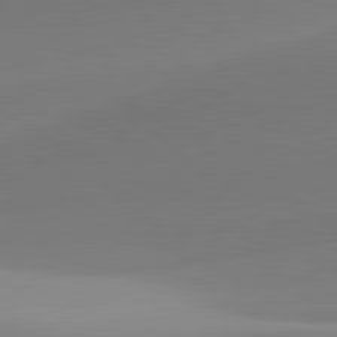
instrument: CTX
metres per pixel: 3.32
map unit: lApd
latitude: 81.5749
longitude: 141.5966
